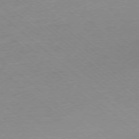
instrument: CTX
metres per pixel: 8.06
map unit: Ap
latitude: -77.6344
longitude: -96.3656
